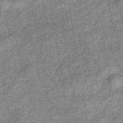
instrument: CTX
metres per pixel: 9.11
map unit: eHb
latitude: -39.0487
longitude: 79.4832
